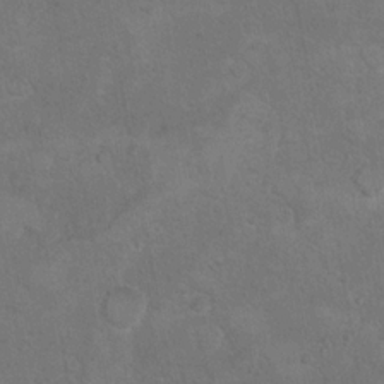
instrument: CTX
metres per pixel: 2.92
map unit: Hto
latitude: 10.2523
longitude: -35.9906
